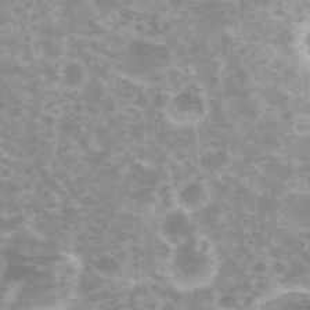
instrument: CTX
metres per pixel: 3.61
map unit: eHh
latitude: 35.8583
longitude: -59.6694
